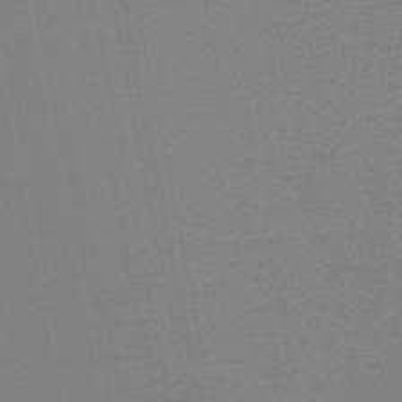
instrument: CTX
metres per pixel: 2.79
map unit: lHb
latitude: -48.4251
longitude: 69.7099
